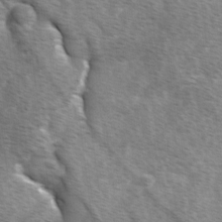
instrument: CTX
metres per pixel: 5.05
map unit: Ave
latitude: 0.4601
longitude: -111.9528
